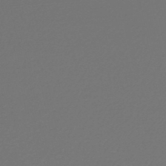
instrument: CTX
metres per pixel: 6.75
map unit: HNhu
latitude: -48.4251
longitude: 98.8597
